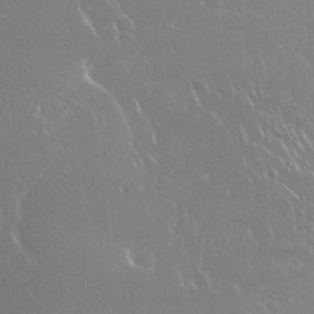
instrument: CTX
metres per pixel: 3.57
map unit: Nhu
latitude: 28.4034
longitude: -65.8772
